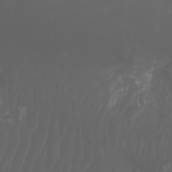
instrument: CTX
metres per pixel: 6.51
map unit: Nhu
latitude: -7.4643
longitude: -84.0633
